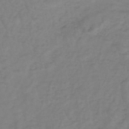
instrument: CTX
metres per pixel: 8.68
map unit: eHh
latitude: -46.1983
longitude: -29.7072
